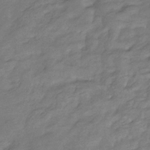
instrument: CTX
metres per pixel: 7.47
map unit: eHb
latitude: -34.7841
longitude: 80.1606
